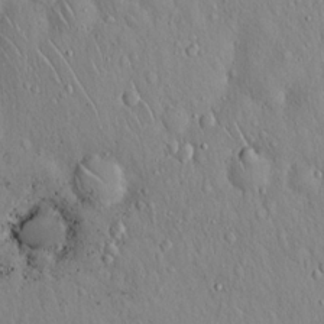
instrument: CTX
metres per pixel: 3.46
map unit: Hto
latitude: 17.3482
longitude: -58.2523
